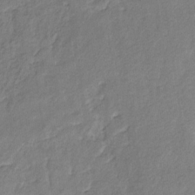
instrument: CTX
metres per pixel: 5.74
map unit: eHb
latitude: -30.0094
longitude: 64.4818
